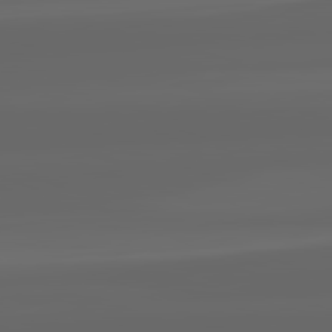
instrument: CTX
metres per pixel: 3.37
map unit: lApd
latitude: 82.2522
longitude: -169.6127
